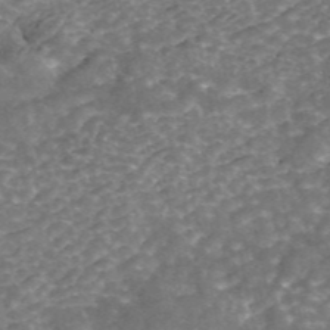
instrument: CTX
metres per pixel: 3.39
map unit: ANa
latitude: 44.8380
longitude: 29.8611
